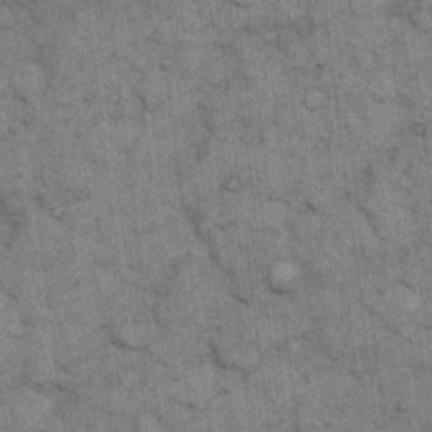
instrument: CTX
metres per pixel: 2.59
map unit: eHh
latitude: 15.0837
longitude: -65.4048
